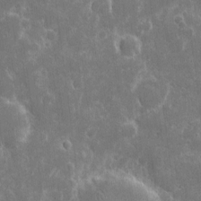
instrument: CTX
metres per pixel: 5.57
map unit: eHh
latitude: 7.1592
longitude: -69.9528
